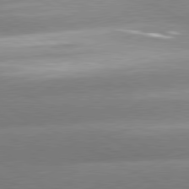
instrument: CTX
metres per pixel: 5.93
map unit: lApd
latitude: 80.7246
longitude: -155.9339
